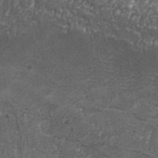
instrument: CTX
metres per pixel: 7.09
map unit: Aa
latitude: 34.0255
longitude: -135.5749
